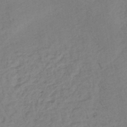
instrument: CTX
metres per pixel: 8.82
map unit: lHb
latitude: -41.2565
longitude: 73.1053
